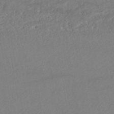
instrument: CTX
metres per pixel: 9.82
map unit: HNhu
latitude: -44.3495
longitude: 94.8597
